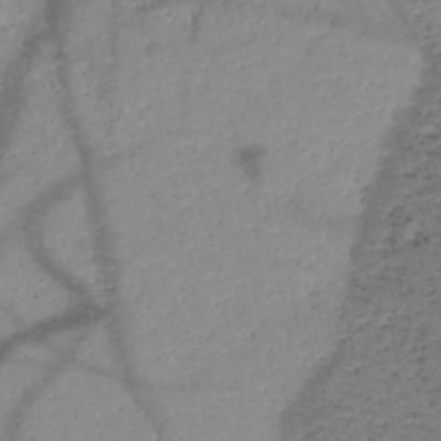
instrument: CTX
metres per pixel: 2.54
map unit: HNb
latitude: -48.9920
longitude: -40.3278
